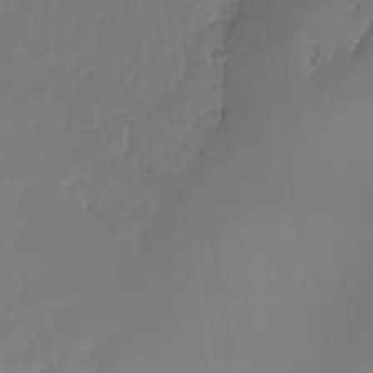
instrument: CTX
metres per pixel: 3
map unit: Ht
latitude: -14.4818
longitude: -51.8961
